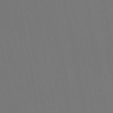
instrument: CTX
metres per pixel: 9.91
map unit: lHb
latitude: -46.5007
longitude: 76.5574
